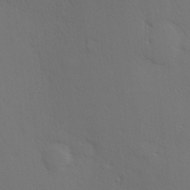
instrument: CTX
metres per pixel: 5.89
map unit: Hve
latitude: 19.5182
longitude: 150.1039
